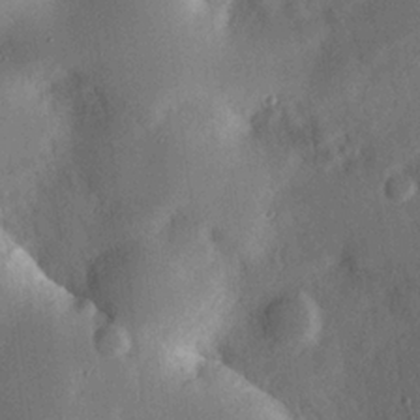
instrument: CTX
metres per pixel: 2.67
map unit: Hve
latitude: 19.9528
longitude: 150.4062
